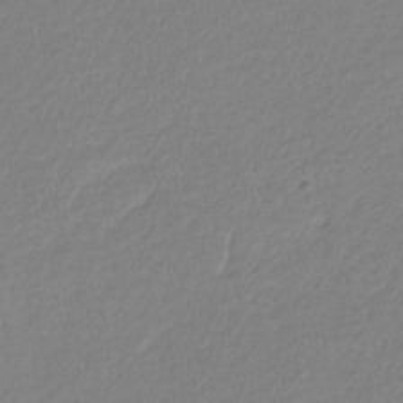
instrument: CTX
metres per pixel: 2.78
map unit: eHb
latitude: -30.4062
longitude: 62.5573
